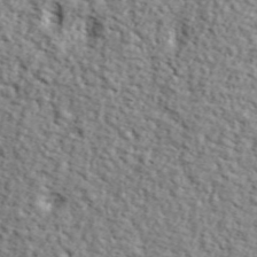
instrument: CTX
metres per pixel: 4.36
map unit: lHvf
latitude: 38.0444
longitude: -87.0836
